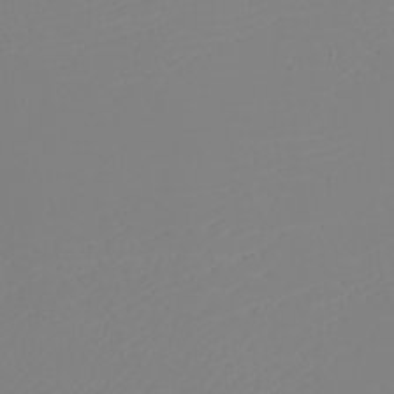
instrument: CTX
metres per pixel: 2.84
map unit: eHh
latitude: -5.9367
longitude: -85.8206
